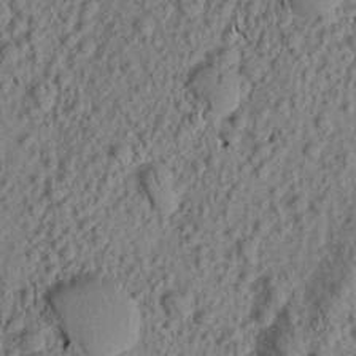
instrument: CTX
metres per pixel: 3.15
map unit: Aa
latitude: 18.2144
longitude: -145.3859
